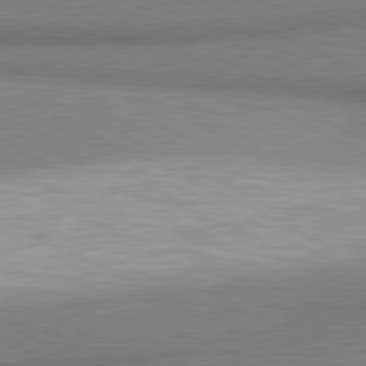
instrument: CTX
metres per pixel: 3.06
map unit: lApd
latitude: 80.6868
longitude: 164.5196
